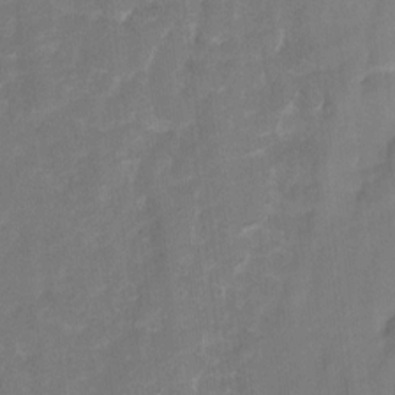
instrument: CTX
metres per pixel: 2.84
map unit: Hto
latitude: 4.8758
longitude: -31.9717
